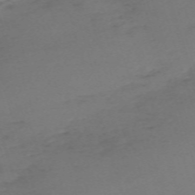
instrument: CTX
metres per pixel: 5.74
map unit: eHh
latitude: -62.3495
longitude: 51.1998
